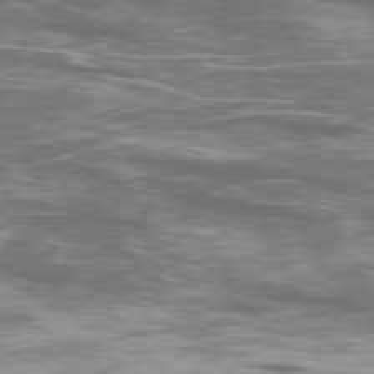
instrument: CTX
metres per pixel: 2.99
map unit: Ap
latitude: -76.7463
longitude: -69.7828
